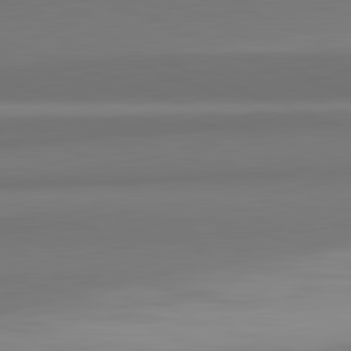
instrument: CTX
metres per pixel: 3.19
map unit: lApd
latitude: 82.3278
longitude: 170.5952
